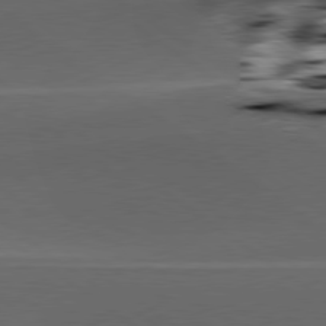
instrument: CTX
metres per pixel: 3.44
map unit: lApd
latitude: 79.3671
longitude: -49.1403
